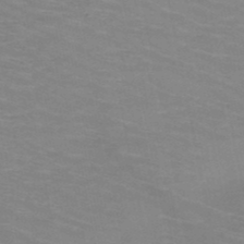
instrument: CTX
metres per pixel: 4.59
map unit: HNb
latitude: -47.8044
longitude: -46.9892
